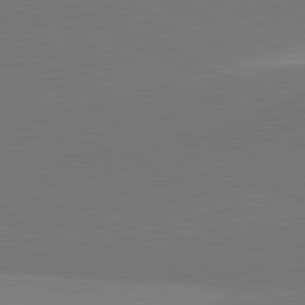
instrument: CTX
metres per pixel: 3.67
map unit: lApd
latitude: 81.6694
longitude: 150.2739
